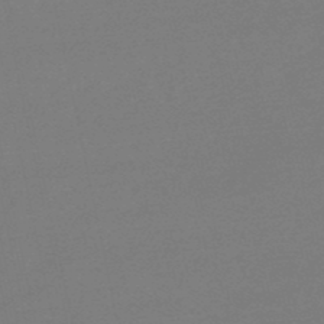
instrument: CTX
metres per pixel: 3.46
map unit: eHb
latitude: -49.1998
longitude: 86.1606
